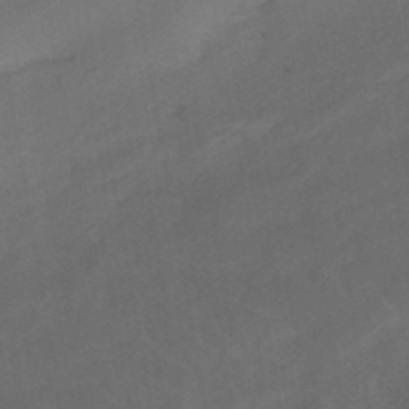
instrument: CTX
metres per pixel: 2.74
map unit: eHb
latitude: -47.8611
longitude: 85.4643
